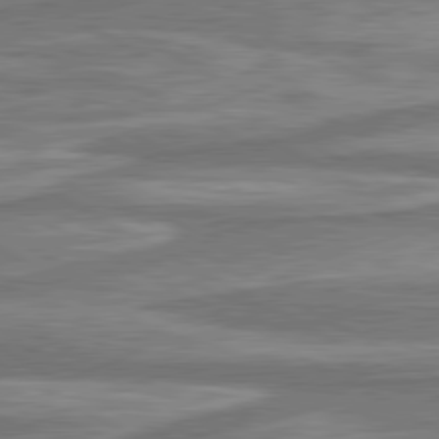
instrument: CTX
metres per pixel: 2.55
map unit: lApd
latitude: 80.5357
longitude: -178.5924
